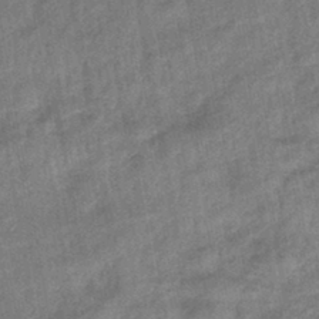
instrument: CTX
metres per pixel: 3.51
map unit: eHb
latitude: -42.5762
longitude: 82.4251
